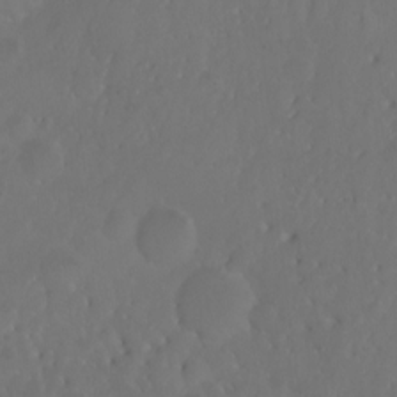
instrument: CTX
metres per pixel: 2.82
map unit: Ht
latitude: -0.0850
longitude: -46.5168
